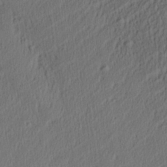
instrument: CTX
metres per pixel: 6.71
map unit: Aa
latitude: 27.8395
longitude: -137.6694
